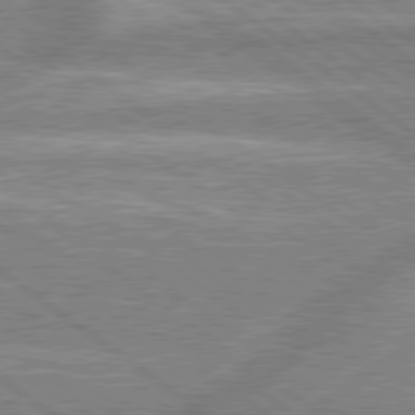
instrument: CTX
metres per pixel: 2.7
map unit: lApd
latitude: 78.9325
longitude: -159.0836
